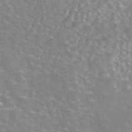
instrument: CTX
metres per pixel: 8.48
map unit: eAb
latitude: 44.3089
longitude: 107.8234
